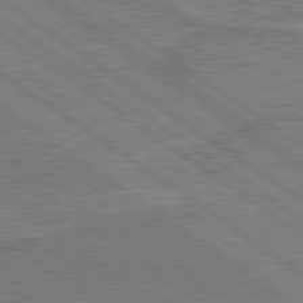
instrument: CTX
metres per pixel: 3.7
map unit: lApd
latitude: 79.7261
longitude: 170.7652
